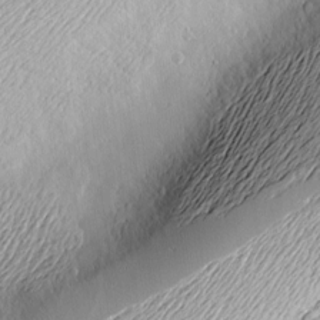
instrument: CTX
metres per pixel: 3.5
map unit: Nve
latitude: -8.9164
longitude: 173.4643
